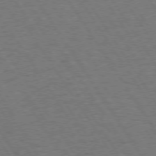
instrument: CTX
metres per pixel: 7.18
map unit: Hpe
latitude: 73.4238
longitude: -123.9717
